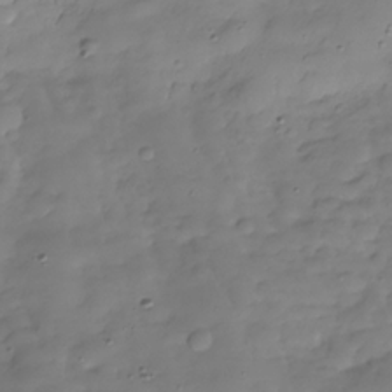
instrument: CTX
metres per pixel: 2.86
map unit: Hve
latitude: -30.0094
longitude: 94.2928
